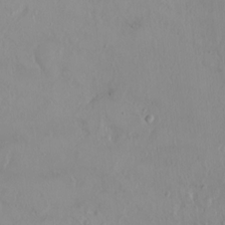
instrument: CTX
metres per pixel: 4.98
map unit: HNhu
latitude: 2.6868
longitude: 7.0675
